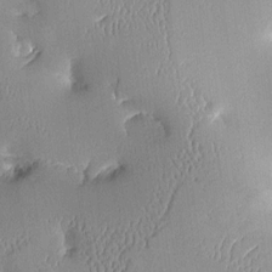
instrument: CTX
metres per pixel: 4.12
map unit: Aa
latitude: 10.1200
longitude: -129.1970
